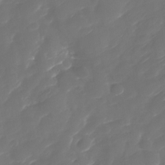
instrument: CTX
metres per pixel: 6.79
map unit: Nhu
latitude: -30.3117
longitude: -71.8016
